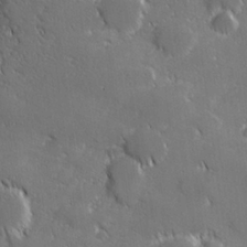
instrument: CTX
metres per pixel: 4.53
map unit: lHvf
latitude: 27.1592
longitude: 142.9163
